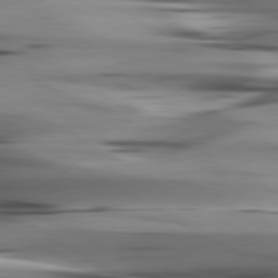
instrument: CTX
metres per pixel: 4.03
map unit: lApd
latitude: 80.5546
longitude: -121.9339
